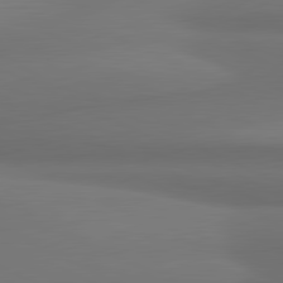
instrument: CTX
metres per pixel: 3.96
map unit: lApd
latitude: 81.6127
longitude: 172.7463
